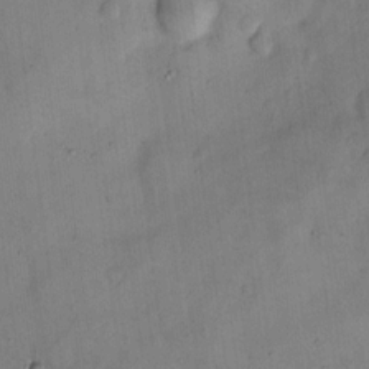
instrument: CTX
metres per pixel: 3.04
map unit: eHh
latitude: 12.4412
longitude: -62.6302
